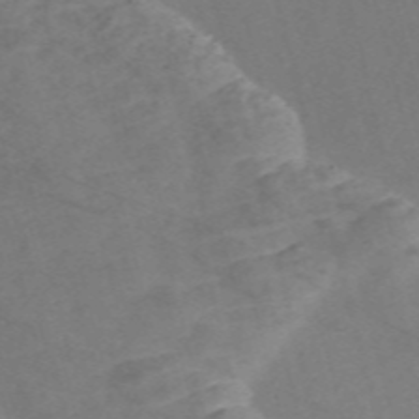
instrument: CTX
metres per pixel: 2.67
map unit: Nve
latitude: -58.4251
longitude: 51.1809
